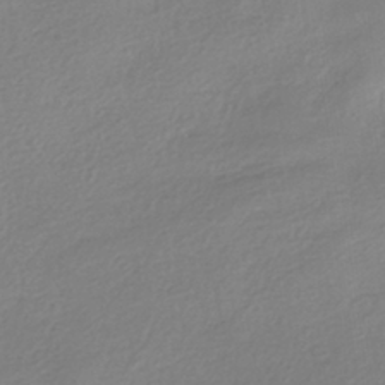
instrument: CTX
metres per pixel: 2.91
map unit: HNhu
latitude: -40.5951
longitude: 93.9556
